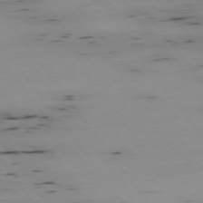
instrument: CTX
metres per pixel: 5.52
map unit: Hpe
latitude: -74.7841
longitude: 2.9352
